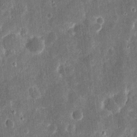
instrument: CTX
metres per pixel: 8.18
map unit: eHh
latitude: 11.7261
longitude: -73.0270
